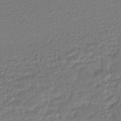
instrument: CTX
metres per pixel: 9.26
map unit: HNhu
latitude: -46.0472
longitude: 103.1242
